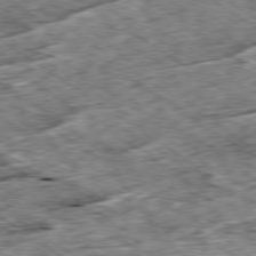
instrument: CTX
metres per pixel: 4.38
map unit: Ap
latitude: -79.7099
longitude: -85.6316
